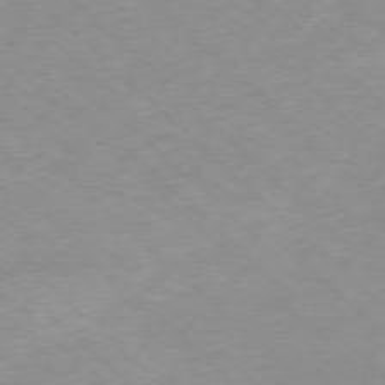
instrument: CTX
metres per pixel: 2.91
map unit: Ap
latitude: -77.1998
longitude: -93.9150
